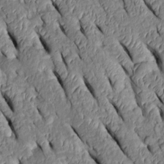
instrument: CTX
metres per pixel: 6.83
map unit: Htu
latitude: 0.9136
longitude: 149.1431
